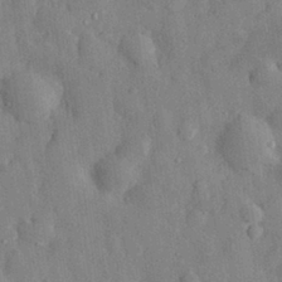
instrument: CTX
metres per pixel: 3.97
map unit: eHh
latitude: 29.6316
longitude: -77.2537
